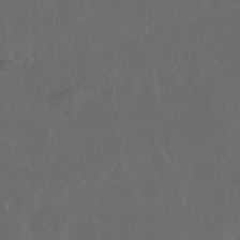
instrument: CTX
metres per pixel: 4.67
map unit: Nhu
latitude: 29.6505
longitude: -58.8947
